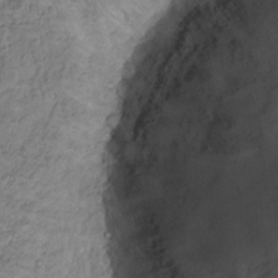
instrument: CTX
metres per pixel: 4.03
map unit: Hto
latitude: 14.3657
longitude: -29.8205
